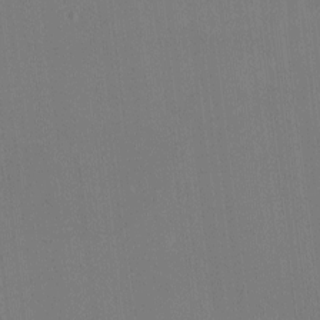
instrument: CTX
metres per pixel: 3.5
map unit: HNhu
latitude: -2.1983
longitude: -6.8380
